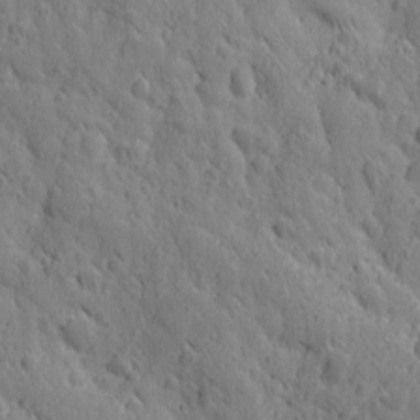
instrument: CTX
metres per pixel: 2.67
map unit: Ave
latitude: 12.5357
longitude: -104.9892
